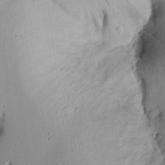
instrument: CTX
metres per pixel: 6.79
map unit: Aa
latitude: 13.1970
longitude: -143.4993
